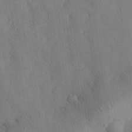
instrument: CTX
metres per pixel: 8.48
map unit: eHh
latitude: 30.6869
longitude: -76.6679
